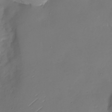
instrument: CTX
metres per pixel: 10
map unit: Nhu
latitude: -28.8786
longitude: -60.1200
